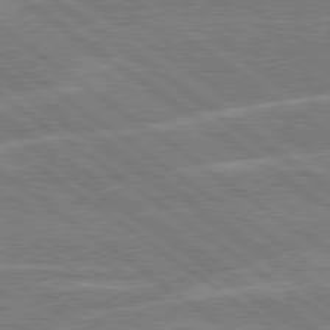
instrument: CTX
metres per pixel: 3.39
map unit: Hpe
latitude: 78.6869
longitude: -130.4790
